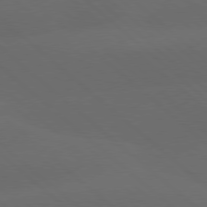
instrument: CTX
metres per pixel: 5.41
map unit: lApd
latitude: 78.0633
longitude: -56.2711
